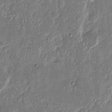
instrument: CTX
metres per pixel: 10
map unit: Nhu
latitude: 18.4979
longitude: -72.9514
